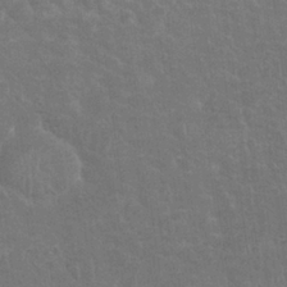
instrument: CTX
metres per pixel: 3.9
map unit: Nhu
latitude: 25.2537
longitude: -51.6693
